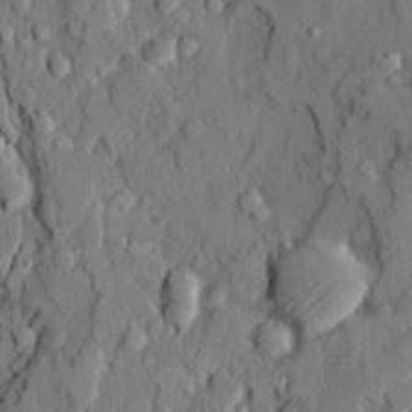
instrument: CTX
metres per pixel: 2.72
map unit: Ave
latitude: 21.2537
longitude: -129.4615
